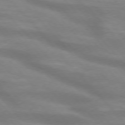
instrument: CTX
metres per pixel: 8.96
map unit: lApd
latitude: 74.4412
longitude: -61.3670
